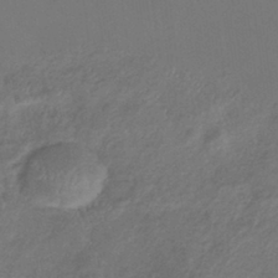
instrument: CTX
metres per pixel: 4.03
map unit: lHb
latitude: -38.7841
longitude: 75.2565
